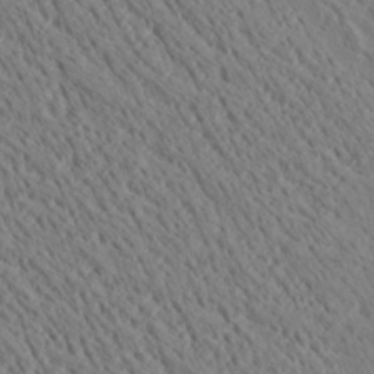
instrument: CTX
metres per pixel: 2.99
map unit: Ave
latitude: 21.4994
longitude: -139.8205
